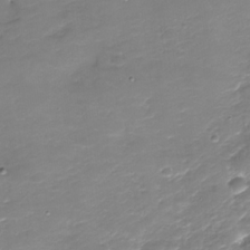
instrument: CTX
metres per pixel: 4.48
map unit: Nhu
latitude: -28.9353
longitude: -65.0458
